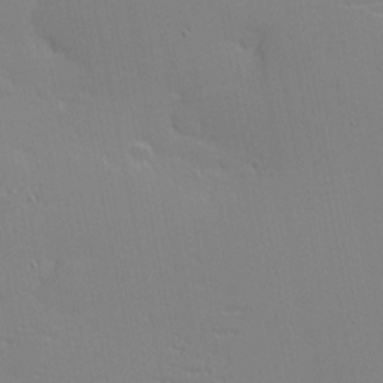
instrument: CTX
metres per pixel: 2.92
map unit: eHh
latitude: -3.9745
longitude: -81.0269
